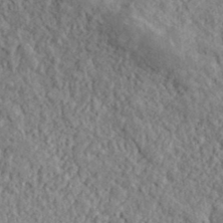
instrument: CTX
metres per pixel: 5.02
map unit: lHvf
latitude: 38.3845
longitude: -90.1200
